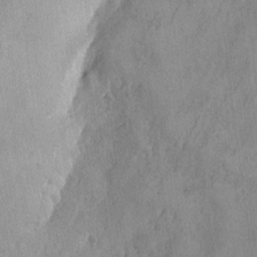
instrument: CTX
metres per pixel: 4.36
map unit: Ave
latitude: -7.5210
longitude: -118.7813
